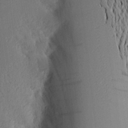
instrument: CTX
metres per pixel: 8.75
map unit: Aa
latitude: 15.9717
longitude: -148.3656
